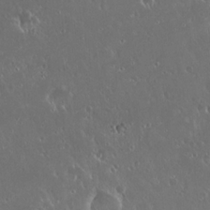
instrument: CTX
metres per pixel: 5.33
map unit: Hto
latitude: 19.2915
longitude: -57.7260
